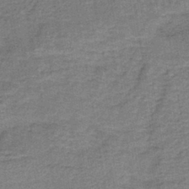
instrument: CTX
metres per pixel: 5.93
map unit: lHb
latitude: -40.5951
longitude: 59.5210
